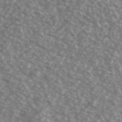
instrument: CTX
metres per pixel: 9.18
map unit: Ave
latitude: 39.1025
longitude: -111.4238
